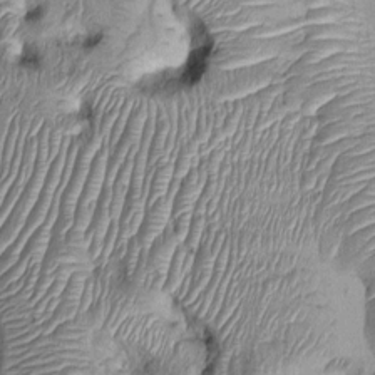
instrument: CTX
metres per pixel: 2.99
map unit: Ht
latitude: -0.0283
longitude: -14.2145
